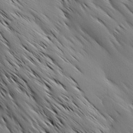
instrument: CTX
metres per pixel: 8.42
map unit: Ave
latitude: 12.3090
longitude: -106.1767
